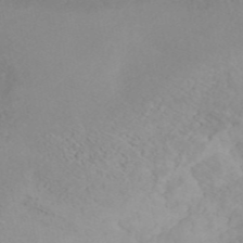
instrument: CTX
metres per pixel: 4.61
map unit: ANa
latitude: 44.8191
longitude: 37.5021
